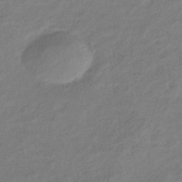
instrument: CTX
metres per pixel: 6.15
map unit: eHb
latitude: -41.3321
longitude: 83.5399
